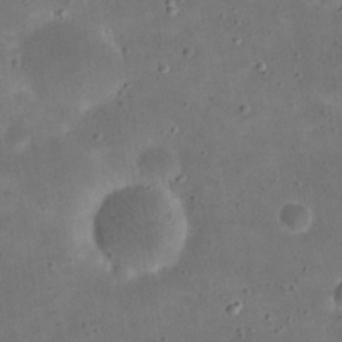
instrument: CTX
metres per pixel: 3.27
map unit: eHh
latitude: 21.3860
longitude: -65.9528
